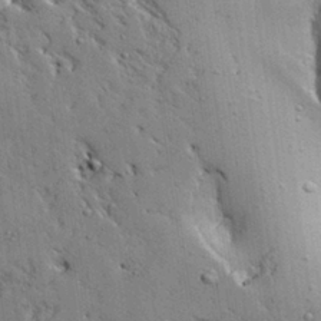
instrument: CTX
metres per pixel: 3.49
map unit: Aa
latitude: 27.3293
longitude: -128.1389
